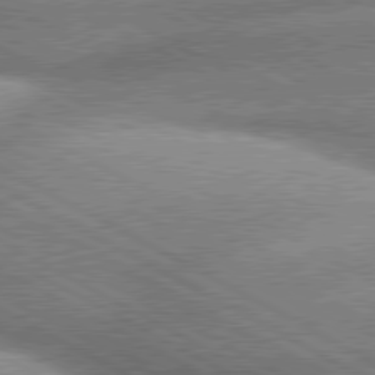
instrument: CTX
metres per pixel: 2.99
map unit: lApd
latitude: 80.0444
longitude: -159.6883
